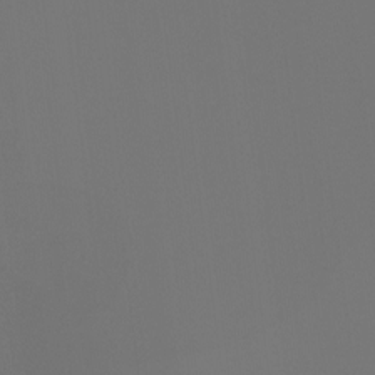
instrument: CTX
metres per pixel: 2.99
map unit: Ht
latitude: -4.1416
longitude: -61.2348
